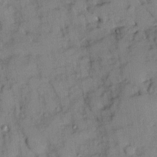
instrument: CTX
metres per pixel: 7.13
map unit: Ave
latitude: 9.2348
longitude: -103.0458
